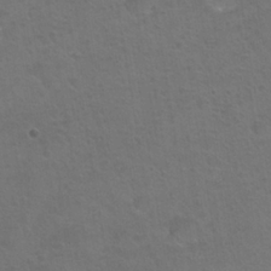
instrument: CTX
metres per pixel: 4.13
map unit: Hto
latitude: 24.1199
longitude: -51.3670
